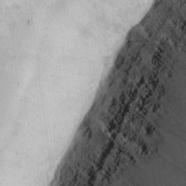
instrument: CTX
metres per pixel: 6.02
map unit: eHh
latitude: 13.2348
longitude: -71.8205
